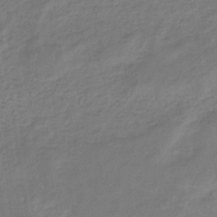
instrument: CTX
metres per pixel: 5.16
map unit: eHb
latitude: -34.1228
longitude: 71.1242
